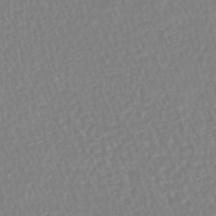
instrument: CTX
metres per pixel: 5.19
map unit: HNhu
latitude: -48.2173
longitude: 101.7288
